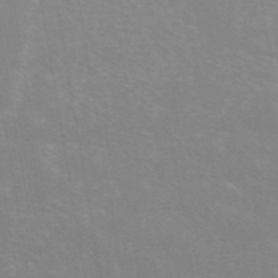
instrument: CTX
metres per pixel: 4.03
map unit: ANa
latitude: 43.9906
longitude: 28.0283
